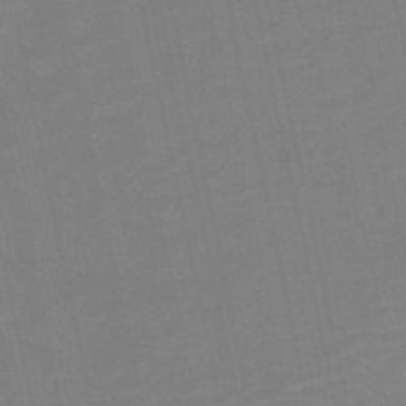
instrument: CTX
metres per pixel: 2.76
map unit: HNb
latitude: -51.6722
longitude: -48.1956
